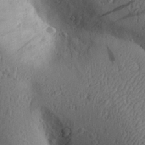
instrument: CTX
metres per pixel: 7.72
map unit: Aa
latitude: 27.3860
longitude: -142.8191
